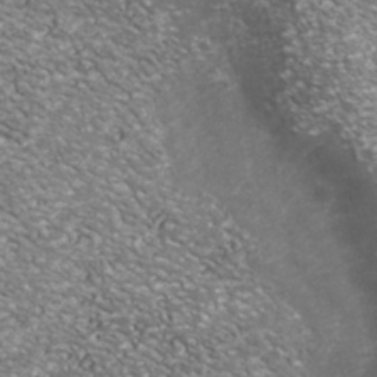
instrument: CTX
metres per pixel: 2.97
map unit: Nhu
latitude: -39.0676
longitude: -81.3104
